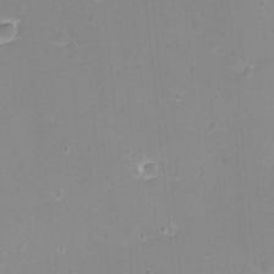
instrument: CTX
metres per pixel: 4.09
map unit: eHh
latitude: -12.1606
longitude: -60.7057
